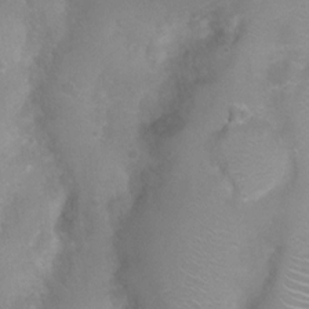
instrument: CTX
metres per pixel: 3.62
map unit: Nhu
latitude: 3.9150
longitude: -25.0647
